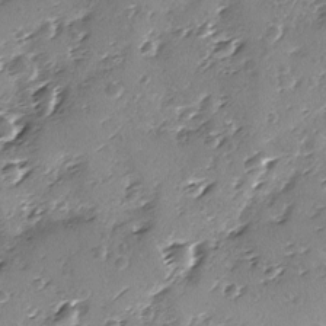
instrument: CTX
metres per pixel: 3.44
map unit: Ave
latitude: -8.7274
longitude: -117.8583
